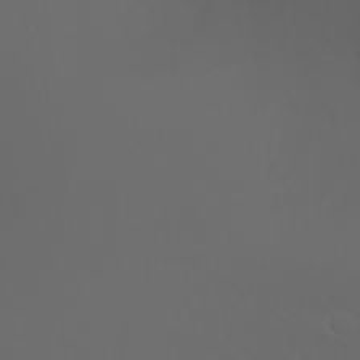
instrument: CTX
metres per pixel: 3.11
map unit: Htu
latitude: -7.0864
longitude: -72.0444
